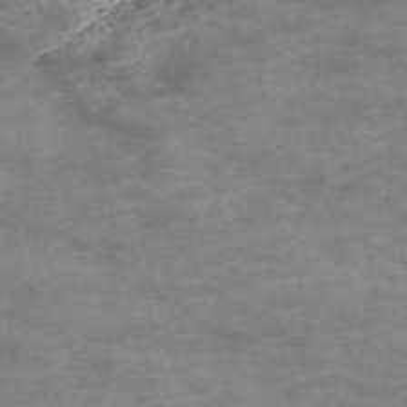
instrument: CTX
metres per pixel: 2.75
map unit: Nve
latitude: -58.3495
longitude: 66.6896
